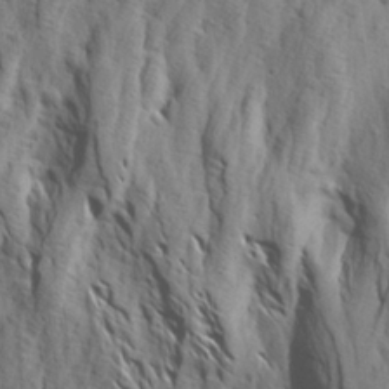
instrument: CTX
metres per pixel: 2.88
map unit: Aa
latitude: 26.3278
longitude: -144.2333
